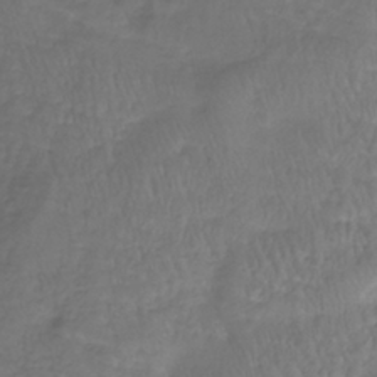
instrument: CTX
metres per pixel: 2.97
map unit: lHb
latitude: -39.3888
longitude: 69.8422
